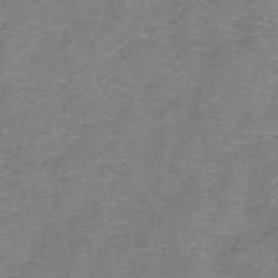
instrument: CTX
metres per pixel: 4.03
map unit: lHb
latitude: -41.6533
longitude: 78.6707
